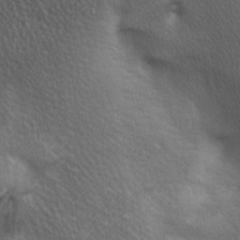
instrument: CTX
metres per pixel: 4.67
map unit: lAa
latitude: -6.3306
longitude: -121.7261
